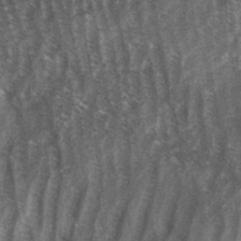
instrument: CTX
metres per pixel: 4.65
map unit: eHh
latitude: 33.6127
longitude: -140.1577
